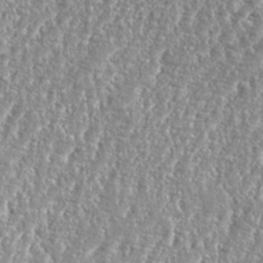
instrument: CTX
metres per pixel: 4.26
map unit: eHh
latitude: 35.0080
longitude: -134.9136
